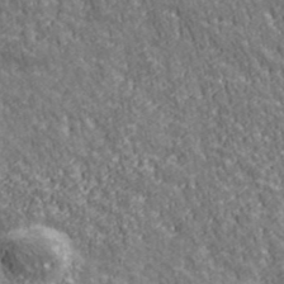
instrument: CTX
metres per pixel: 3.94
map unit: eHh
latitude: 43.4049
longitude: -91.3860
